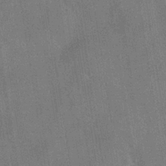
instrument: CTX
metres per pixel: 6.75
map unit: HNhu
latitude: -40.1606
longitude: 96.0850
